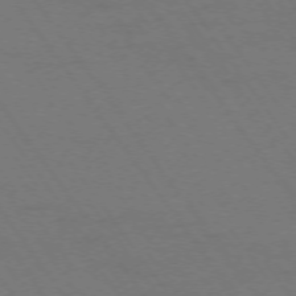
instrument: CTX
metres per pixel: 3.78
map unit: Ap
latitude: -74.6519
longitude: -70.3845
